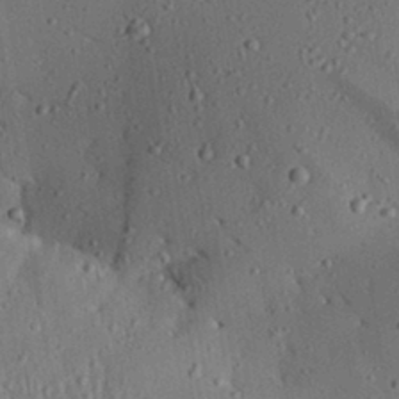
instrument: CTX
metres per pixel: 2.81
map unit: Aa
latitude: 31.3671
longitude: -134.2522
